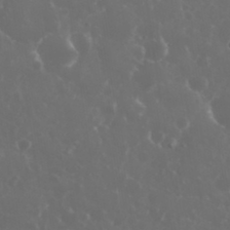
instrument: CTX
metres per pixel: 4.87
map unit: eHh
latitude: 34.0633
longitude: -59.8772
